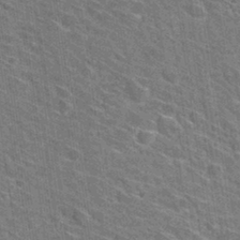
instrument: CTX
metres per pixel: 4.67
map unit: Hto
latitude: 31.6883
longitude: -44.7624
